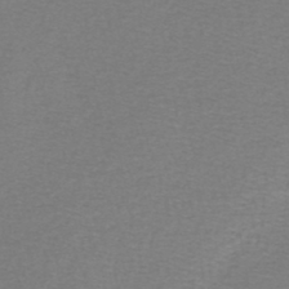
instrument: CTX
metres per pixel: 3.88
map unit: lHb
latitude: -43.4643
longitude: 72.5196
